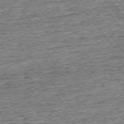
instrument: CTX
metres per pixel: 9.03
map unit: Ap
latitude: -75.6155
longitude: -91.9339
